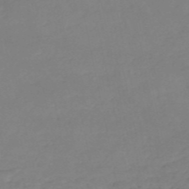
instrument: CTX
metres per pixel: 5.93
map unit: eHh
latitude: -52.8785
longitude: -25.3670
